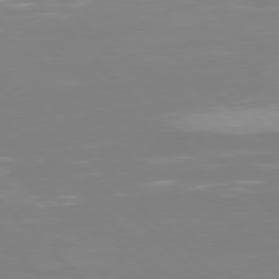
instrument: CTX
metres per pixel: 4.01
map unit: Hpe
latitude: 77.4426
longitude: -167.5938
